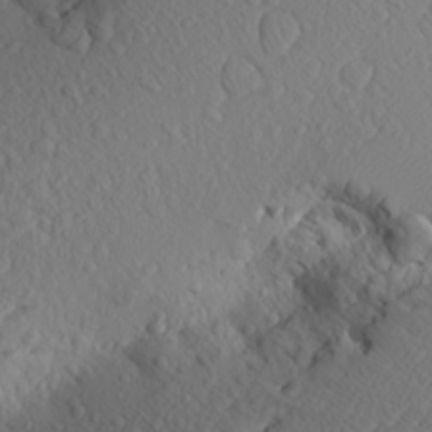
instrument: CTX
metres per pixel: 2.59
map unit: Aa
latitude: 23.3482
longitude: -146.1011
